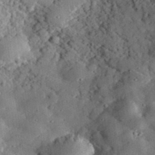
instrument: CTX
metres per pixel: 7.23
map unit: lHvf
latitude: 32.9514
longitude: -83.7827
